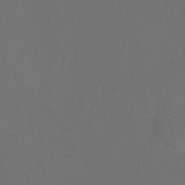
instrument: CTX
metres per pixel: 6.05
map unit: Ht
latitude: -9.3510
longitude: -35.2537
